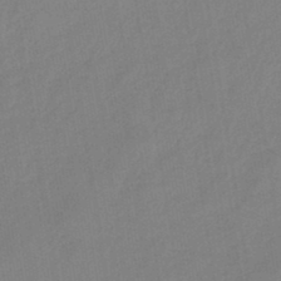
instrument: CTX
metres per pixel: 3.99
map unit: lHb
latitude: -44.7085
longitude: 72.8030
